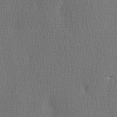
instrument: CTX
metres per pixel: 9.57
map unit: Ave
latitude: 3.0458
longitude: -111.3104
